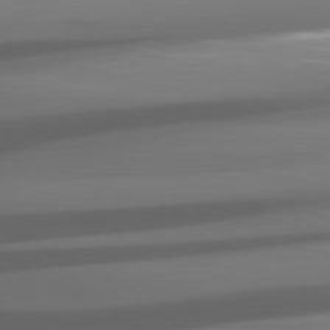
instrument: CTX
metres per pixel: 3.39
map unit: lApd
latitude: 81.3104
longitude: -142.2901
